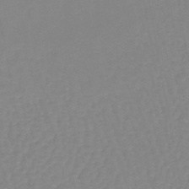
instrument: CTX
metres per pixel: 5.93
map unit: lHb
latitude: -45.0298
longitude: 77.5210
